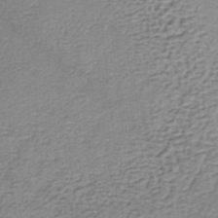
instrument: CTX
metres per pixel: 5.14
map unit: lHb
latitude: -35.8989
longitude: 60.3117
